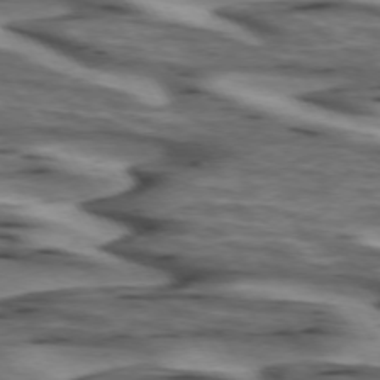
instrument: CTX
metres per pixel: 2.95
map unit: lApd
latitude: 73.1970
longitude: -57.4993
